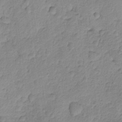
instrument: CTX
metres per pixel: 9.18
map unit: Ave
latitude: -8.8030
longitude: -119.4048
